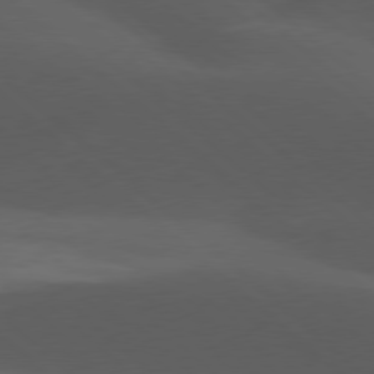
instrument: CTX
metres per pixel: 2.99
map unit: lApd
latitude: 77.8394
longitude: -54.5168
